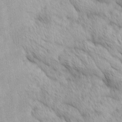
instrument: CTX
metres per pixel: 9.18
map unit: Ave
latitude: 12.4601
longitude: -106.3467
